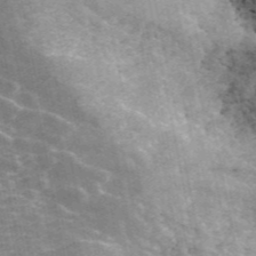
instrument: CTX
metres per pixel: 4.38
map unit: ANa
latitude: 44.7624
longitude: 39.4454
